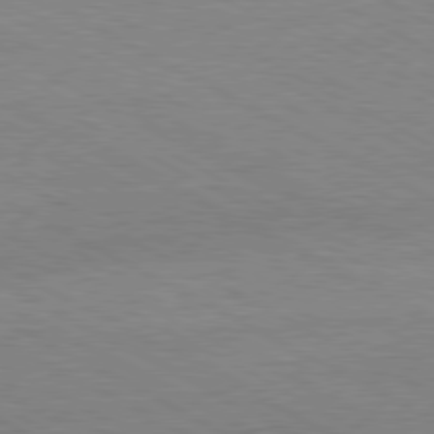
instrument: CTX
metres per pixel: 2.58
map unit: Hpe
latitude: -81.1998
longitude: 17.2943
